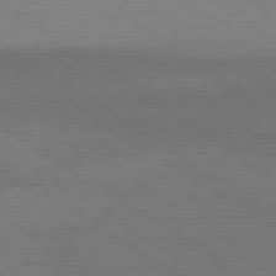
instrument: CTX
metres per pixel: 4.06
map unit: lApd
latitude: 80.7246
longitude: 161.3699
